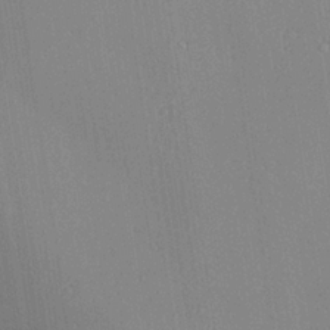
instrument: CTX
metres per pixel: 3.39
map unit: Ave
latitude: 23.5560
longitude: -136.0822
